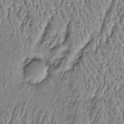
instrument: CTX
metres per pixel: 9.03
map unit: Htu
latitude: -6.8219
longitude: 157.0108
